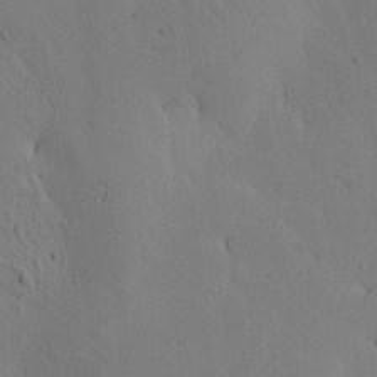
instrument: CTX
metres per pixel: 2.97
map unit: lAa
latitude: 6.7624
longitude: -114.2333
